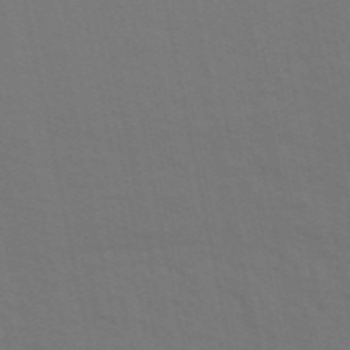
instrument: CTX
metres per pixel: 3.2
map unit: ANa
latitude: 48.9892
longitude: -76.8380
